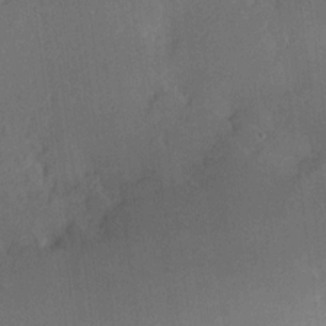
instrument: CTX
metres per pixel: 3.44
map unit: Hve
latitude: 17.8017
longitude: 150.5196
